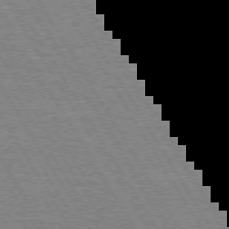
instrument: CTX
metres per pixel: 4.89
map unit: Hpe
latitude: 73.5938
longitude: -129.0080
